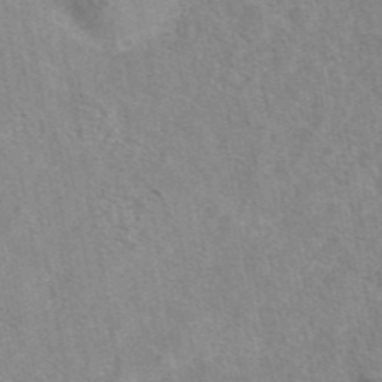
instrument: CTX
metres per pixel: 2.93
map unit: eAb
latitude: 42.7813
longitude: 104.1228
